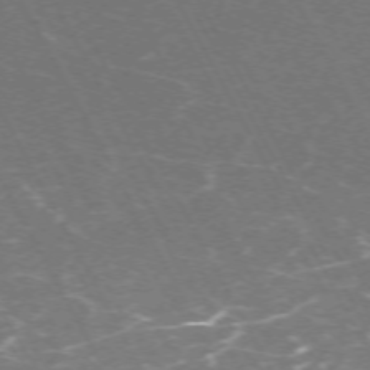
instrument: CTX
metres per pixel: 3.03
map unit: Hpe
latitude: -71.6344
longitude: 9.1053
